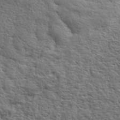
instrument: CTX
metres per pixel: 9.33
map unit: eHh
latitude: 37.1970
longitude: -82.1766
